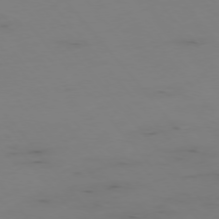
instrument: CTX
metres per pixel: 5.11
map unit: Hpe
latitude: -76.1795
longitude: -17.6505
